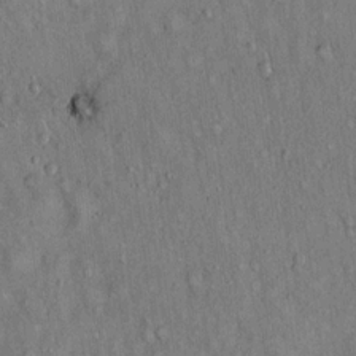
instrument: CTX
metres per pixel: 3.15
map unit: Hto
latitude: 15.1593
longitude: -58.9136
